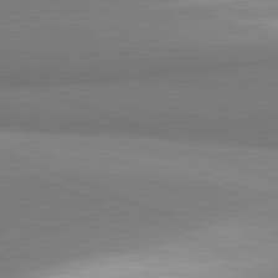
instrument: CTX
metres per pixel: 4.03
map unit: lApd
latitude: 81.8394
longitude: 160.1984
